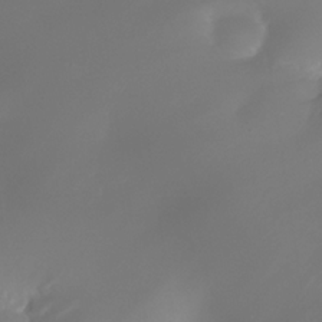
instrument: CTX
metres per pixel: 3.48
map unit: Nhe
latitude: -34.7652
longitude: -145.0458
